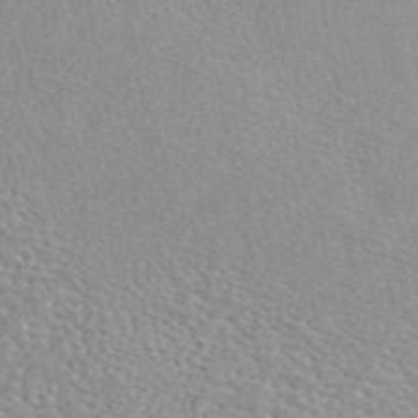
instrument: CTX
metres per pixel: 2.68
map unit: ANa
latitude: 45.5371
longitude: 30.0283
